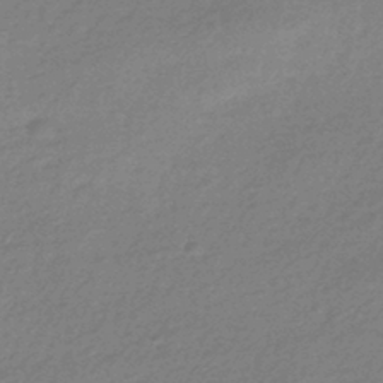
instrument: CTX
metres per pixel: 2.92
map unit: HNhu
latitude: -42.5573
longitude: 93.2376
